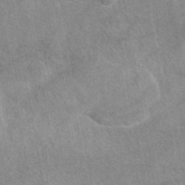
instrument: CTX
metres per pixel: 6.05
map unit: eAb
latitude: 44.6868
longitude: 108.9920
